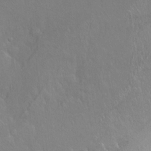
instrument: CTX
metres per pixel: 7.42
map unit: Ht
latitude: -7.7666
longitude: -36.9514
